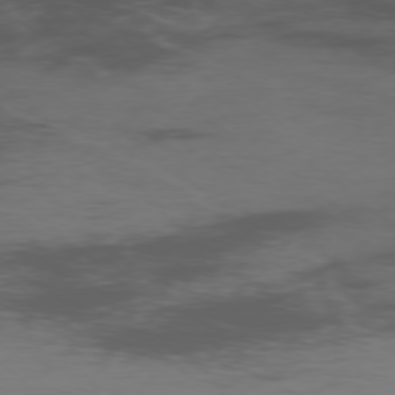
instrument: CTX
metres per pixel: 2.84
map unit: Ap
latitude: -76.9542
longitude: -66.9891
